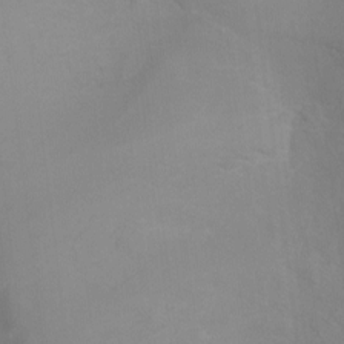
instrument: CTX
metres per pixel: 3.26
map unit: Ht
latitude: -3.2564
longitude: -25.6882
